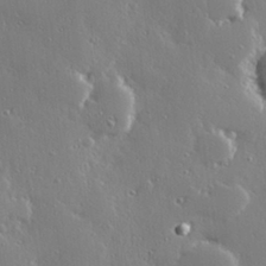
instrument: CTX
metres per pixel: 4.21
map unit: Hve
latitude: 28.4790
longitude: -91.8394
